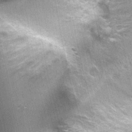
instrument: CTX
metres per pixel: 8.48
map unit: Nhu
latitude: 0.0444
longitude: -17.0458
